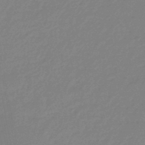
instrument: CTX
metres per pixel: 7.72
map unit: eHb
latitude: -45.8611
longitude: 86.6708
